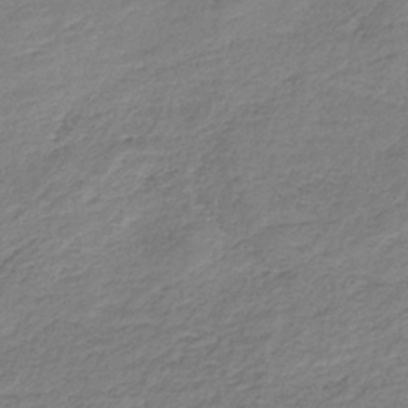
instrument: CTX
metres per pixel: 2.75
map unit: HNb
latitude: -36.2739
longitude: 50.9542
